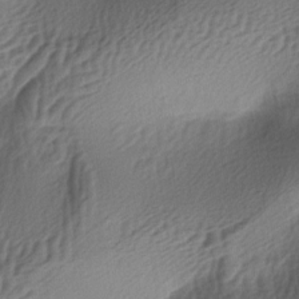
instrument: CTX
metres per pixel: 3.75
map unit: lAa
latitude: -5.4643
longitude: -123.5371
